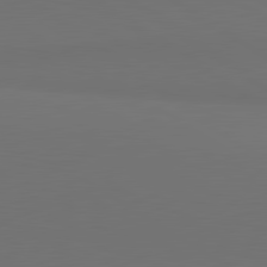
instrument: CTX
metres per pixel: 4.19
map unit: lApd
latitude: 81.3482
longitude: 153.5210
